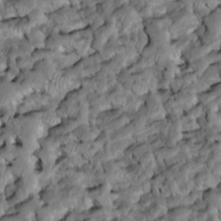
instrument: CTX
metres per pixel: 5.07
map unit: Htu
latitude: -7.9745
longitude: 145.5966
